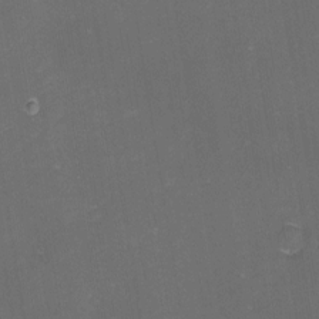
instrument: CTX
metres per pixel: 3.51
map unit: eHh
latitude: -1.5588
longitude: -79.3671
